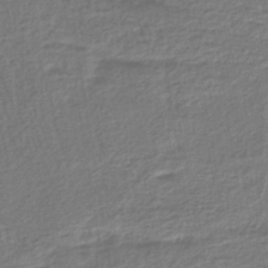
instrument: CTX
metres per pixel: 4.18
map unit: lHb
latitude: -43.0675
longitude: 71.2187
